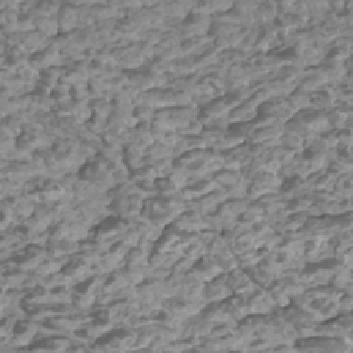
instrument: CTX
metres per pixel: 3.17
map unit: Htu
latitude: 2.8002
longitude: -21.0459
